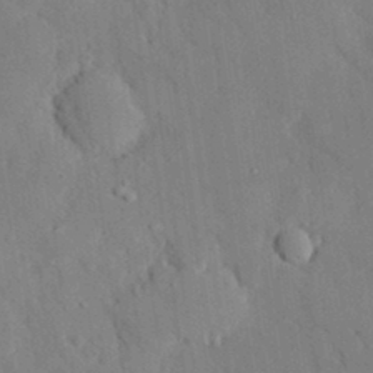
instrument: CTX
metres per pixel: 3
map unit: eHh
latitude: 27.9528
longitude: -80.0444
